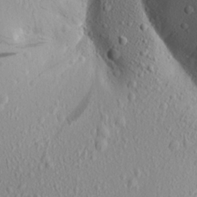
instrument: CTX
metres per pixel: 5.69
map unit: Aa
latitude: 17.7828
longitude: -148.2145
